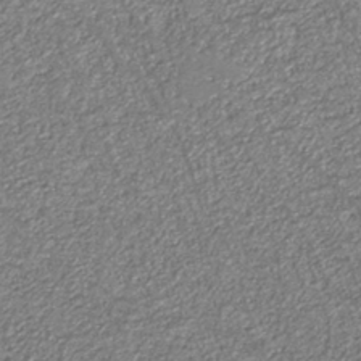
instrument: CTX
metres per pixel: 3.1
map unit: eAb
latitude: -39.0109
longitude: 51.6911
